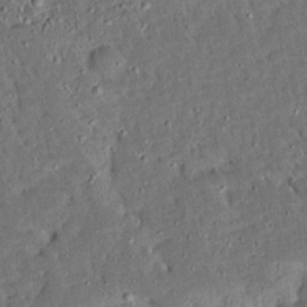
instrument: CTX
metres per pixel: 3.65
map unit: Ave
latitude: 14.5735
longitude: -138.9325
